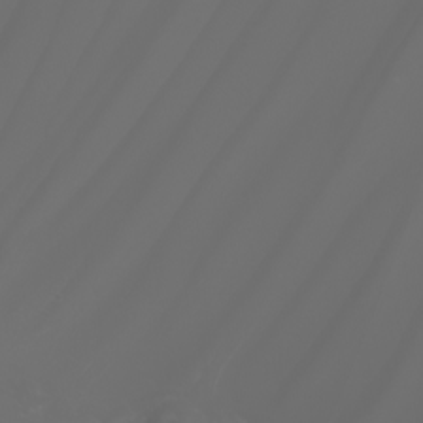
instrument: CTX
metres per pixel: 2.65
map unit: Nhu
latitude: -7.8233
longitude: -94.0822
